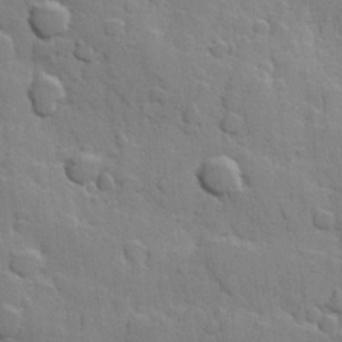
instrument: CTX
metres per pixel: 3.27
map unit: Hve
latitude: 23.8394
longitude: 148.4818
